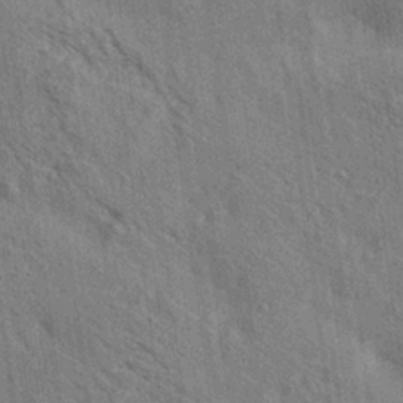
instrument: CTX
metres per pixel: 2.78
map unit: lAa
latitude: 19.4237
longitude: -139.7827
